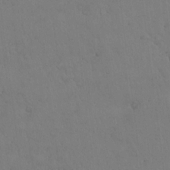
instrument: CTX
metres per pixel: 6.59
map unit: Hto
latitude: 17.3104
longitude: -59.8583
